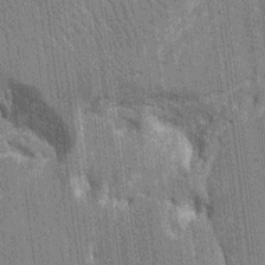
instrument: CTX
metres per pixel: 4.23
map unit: HNhu
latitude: 7.6694
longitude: -6.1578
